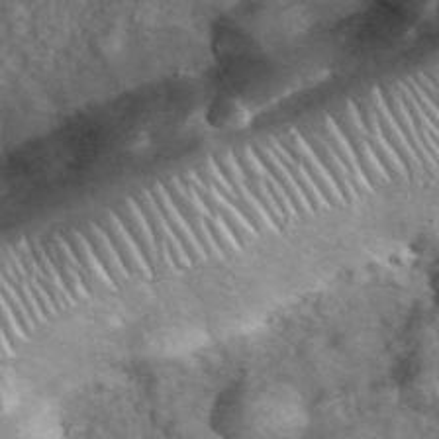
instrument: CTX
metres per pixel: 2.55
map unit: eHh
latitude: 38.9891
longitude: -56.8191
